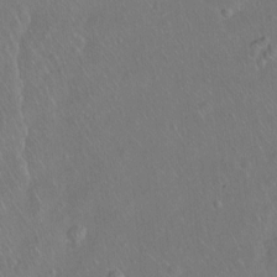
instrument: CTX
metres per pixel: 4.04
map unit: Hto
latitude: -7.1620
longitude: -37.6694
